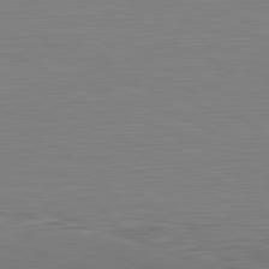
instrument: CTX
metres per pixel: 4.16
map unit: Hpe
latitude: -82.2172
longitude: 10.8030
